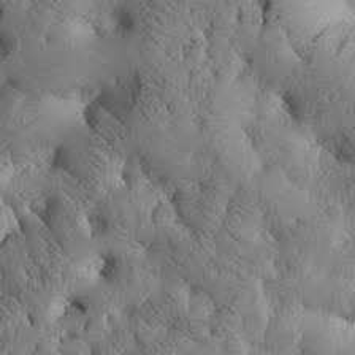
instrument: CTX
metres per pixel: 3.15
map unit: Htu
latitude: -3.6343
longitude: 170.7652
